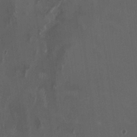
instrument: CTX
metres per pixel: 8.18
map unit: HNhu
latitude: 1.2915
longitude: -3.9528
